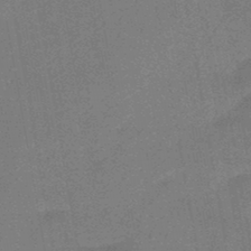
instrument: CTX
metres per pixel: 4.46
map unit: HNb
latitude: -47.0864
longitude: -40.1010
